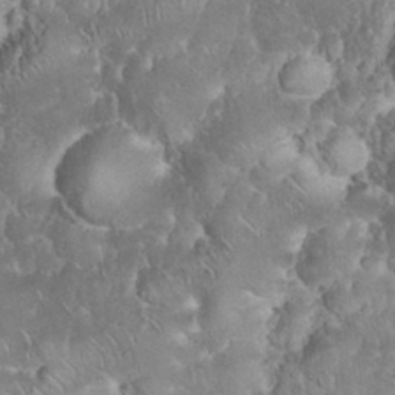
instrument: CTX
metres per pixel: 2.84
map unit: eHh
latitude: 32.5168
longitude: -64.4601
